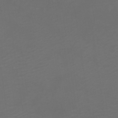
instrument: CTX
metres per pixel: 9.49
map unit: ANa
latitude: 37.0270
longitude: 24.0094
